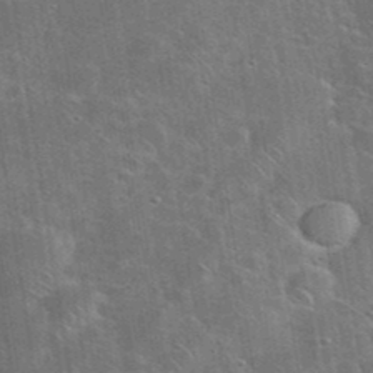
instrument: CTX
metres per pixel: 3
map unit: eHh
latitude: 38.3656
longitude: -64.6301
